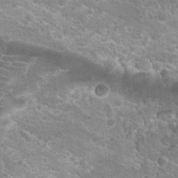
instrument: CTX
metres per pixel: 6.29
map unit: Hto
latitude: 21.4805
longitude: -43.0647
